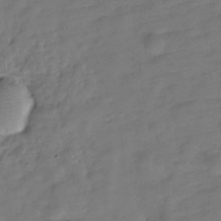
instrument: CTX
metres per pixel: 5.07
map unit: Hve
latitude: -29.7100
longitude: 92.8408
